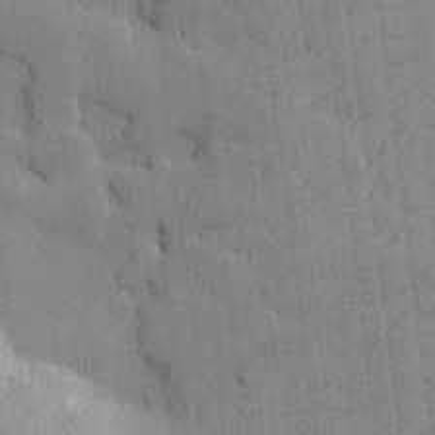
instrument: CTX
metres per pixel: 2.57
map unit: Htu
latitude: -7.6910
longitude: 176.2362
